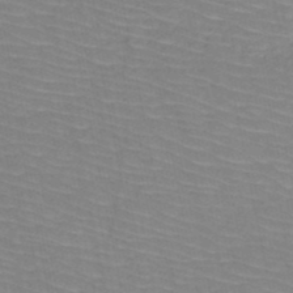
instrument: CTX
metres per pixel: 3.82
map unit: HNb
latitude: -50.3684
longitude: -52.1011
